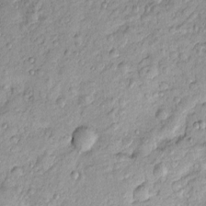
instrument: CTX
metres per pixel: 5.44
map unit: Htu
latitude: -5.0297
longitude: 158.9542
